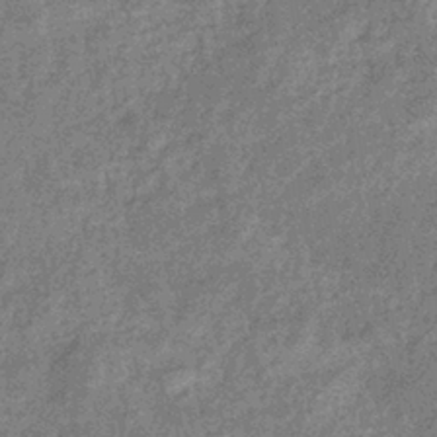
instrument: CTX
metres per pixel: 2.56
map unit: eHb
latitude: -37.2376
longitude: 80.1039
